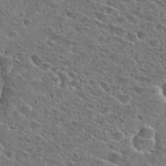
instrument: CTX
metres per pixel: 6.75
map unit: Hto
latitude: 25.3292
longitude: -46.8758
